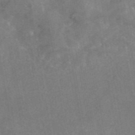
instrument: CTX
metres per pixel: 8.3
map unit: eAb
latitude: 45.8961
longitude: 126.2739
